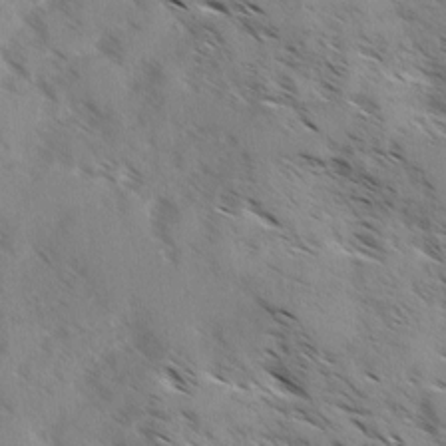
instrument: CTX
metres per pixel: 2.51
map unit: Ave
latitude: 0.4034
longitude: -111.1025
